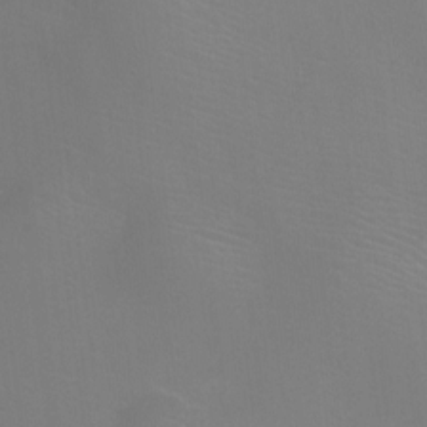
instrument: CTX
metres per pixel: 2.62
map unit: Ht
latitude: -5.9367
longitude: -28.6112
